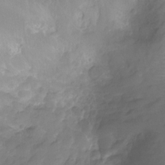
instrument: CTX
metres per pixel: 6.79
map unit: Nhu
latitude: -15.2754
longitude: -25.9717
